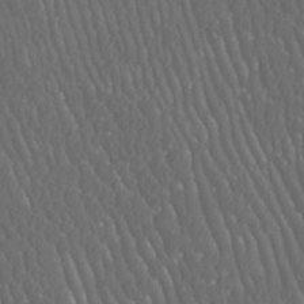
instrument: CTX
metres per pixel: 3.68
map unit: Htu
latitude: -11.4643
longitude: -73.4615
